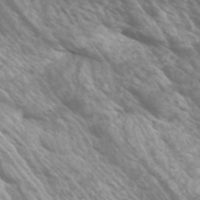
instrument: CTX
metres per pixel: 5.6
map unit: Htu
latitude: -5.7099
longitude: -75.4993
